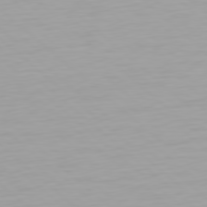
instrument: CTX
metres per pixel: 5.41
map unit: Hpe
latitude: 78.1389
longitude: -168.9325
